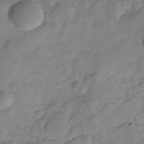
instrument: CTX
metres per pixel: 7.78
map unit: Hve
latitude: -29.5966
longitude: 91.4644
